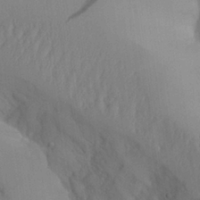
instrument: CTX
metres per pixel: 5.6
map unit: Aa
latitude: 26.9325
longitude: -132.8191
